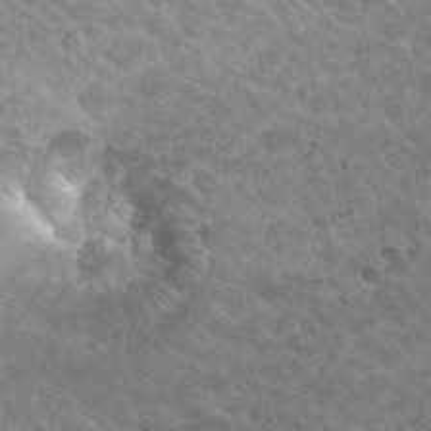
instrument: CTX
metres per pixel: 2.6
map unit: Hto
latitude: 26.1011
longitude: -35.8016
